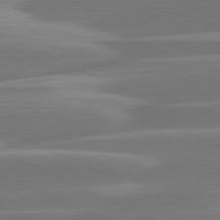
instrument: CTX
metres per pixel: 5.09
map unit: lApd
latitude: 81.3859
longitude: -130.5924
